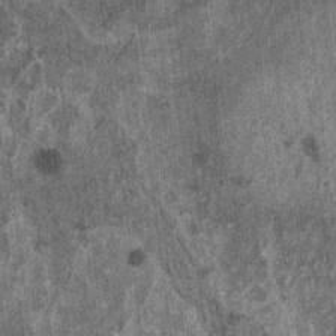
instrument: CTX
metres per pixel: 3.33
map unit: HNhu
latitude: 0.8002
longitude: 5.0297
